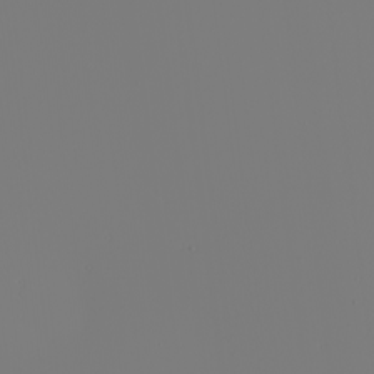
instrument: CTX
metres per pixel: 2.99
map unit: Nhu
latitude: -6.5384
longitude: -95.5371
